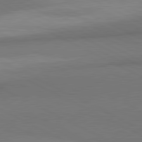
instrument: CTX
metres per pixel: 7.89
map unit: lApd
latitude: 80.9892
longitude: 139.6911
